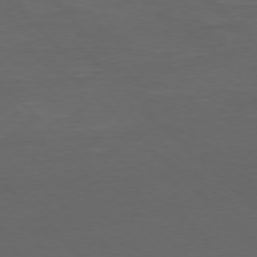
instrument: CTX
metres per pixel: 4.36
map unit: Ap
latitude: -77.4832
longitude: -70.9514
